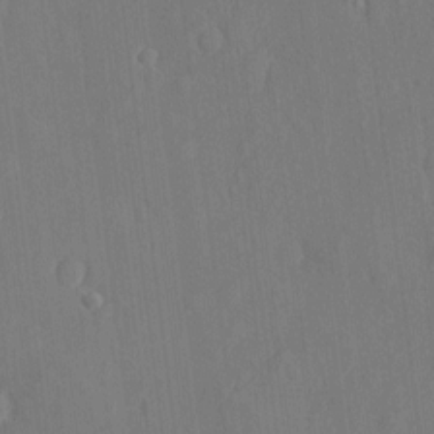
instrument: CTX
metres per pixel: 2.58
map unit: eHh
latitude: 5.3671
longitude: -72.9514
